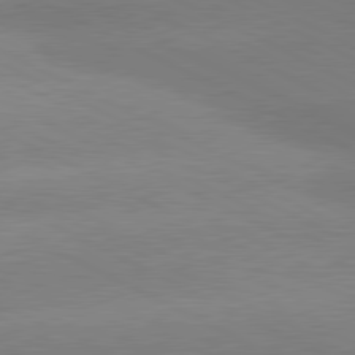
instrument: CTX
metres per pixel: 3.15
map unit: lApd
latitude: 80.6490
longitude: -151.9150
